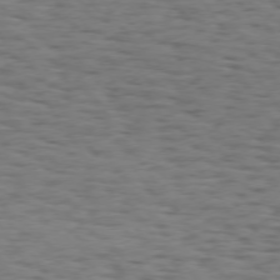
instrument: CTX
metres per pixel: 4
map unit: Hpe
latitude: 74.3089
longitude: -132.4601
